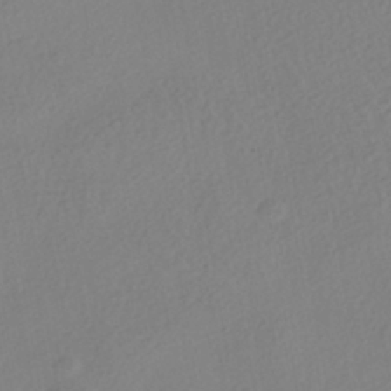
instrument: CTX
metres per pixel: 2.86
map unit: HNhu
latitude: -40.8975
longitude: 104.4440
